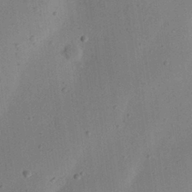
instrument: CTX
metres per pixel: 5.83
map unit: eHh
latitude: 24.1199
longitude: -70.2333
